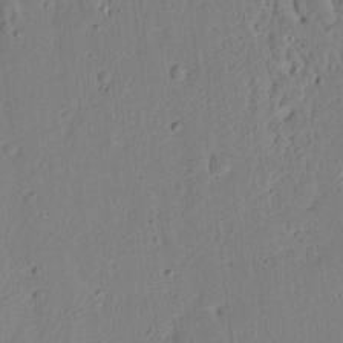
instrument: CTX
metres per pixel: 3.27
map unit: Aa
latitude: 13.5371
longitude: -139.7261
